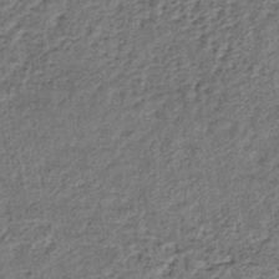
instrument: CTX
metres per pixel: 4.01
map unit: lHb
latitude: -41.0675
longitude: 62.8219
